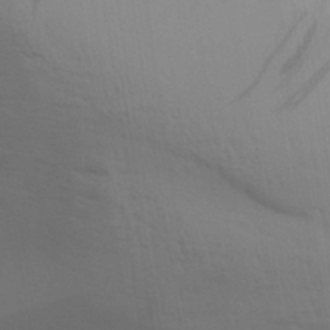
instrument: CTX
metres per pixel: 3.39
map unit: Aa
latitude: 31.0081
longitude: -135.5560
